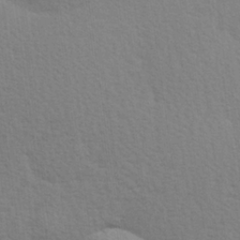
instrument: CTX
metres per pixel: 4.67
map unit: Hve
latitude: 26.5735
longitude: -94.1200
